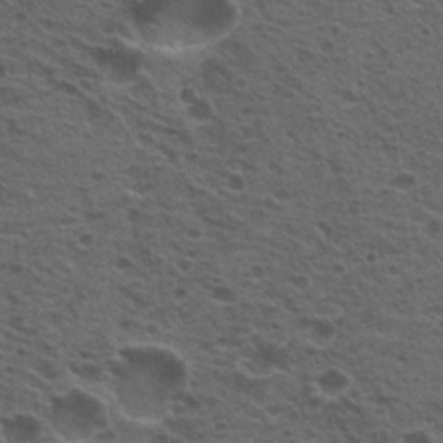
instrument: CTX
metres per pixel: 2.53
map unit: Hto
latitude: 19.7071
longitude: -32.0822
